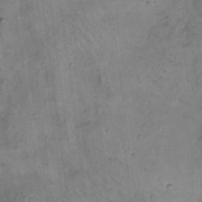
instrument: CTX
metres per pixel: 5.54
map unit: eHh
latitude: 20.8191
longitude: -61.0836
